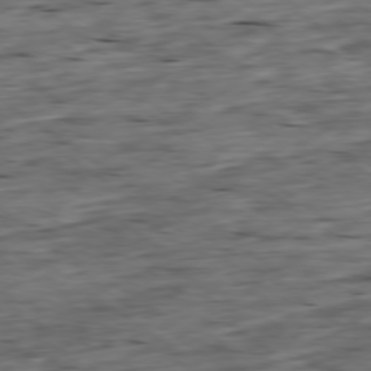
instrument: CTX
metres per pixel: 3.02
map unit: Ap
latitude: -79.2565
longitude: -89.8017
